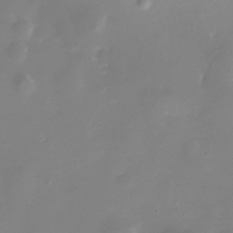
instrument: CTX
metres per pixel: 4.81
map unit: Nhe
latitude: -33.0298
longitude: -115.8205
